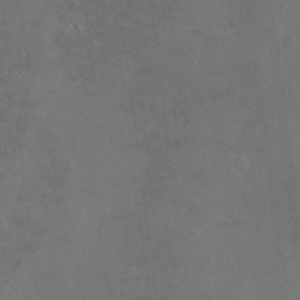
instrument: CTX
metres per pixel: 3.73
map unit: Hto
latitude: -7.3509
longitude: -35.8016
